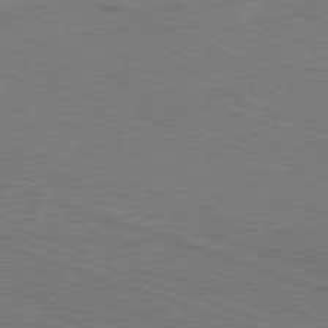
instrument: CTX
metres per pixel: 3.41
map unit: Ap
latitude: -81.3699
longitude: -72.2712
